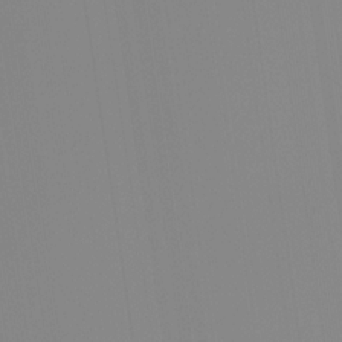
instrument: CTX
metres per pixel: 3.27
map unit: Ht
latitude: -13.8234
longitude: -51.7638
